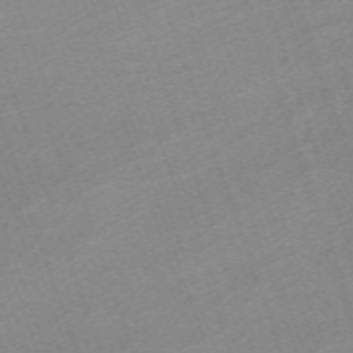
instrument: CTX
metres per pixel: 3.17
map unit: eHh
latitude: -64.5952
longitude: 50.4062
